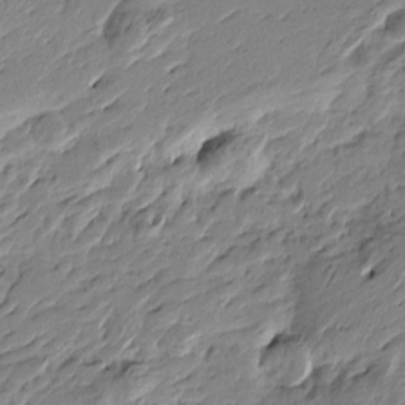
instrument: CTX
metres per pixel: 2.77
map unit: Htu
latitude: -4.4440
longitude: -177.9150
